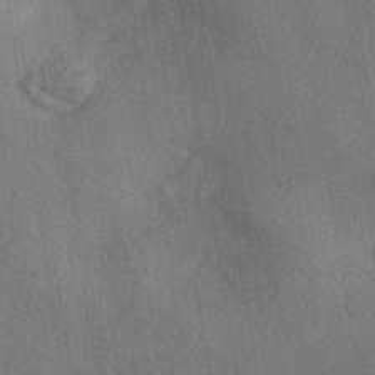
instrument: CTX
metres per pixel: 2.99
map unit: eHh
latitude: -41.6155
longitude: 120.6329
